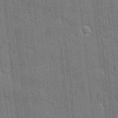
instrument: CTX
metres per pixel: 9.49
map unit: eHh
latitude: 6.1200
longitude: -74.6491
